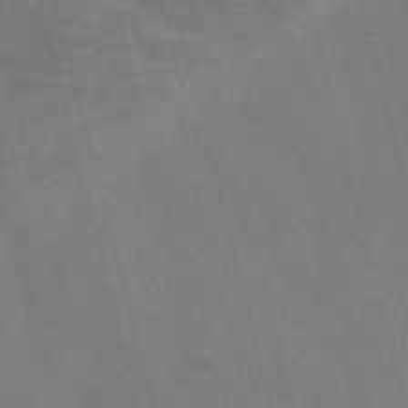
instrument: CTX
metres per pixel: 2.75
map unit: Nve
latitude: -57.7477
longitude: 64.4251
